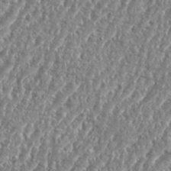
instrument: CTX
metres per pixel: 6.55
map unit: eHh
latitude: 35.1214
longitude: -134.7057
